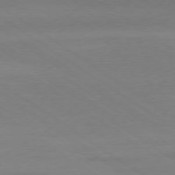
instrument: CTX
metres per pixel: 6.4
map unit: Ap
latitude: -79.3131
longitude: -54.8191
